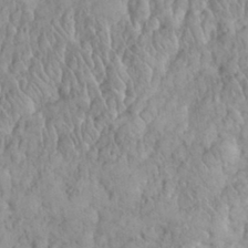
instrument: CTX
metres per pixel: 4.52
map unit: eHh
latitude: 32.5168
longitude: -65.1025
